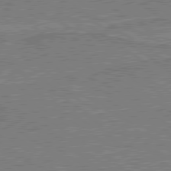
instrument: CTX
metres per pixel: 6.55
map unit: lApd
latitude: 79.7072
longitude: 170.2173
